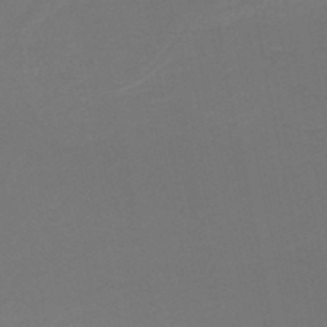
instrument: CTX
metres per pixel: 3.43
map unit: HNb
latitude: -50.1606
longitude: -45.8394
